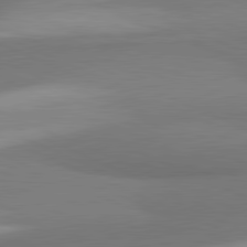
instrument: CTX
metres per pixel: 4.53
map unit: lApd
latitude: 81.5371
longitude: 163.3698
